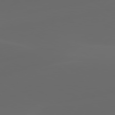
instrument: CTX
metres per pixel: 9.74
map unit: lApd
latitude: 80.0444
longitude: -91.9339
